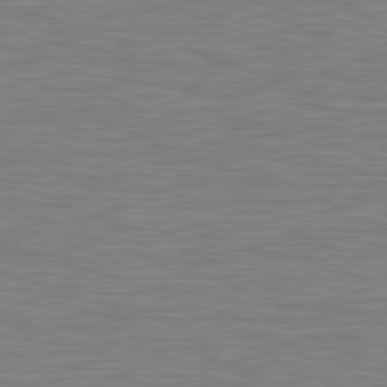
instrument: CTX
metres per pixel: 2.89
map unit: lApd
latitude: 81.2348
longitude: -168.9325
